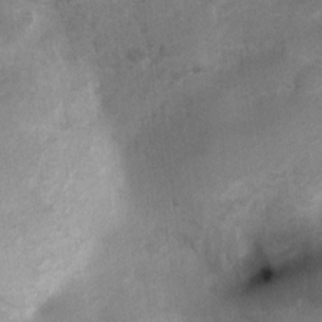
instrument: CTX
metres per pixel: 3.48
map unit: Nhu
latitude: 6.5357
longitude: -23.4615
